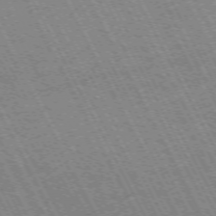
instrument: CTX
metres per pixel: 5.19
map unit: Hpe
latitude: -71.0864
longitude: 14.7086
